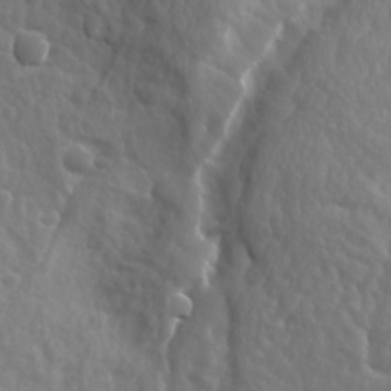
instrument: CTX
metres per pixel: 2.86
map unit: Ave
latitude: 18.2144
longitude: -133.4804
